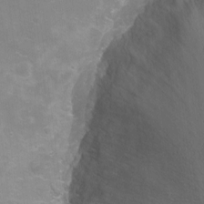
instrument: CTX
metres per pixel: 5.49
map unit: Nhu
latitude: -7.7855
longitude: -41.7260
